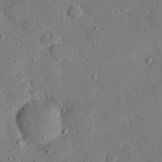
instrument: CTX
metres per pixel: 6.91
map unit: eHh
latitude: 26.4601
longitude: -79.4427
